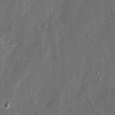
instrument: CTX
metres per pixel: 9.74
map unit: Ave
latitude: 13.4427
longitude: -136.1578
